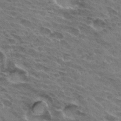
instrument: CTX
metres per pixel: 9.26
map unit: Hto
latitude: 31.9151
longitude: -45.6316
